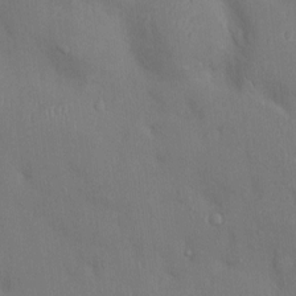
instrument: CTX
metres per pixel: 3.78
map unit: Ht
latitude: -4.3873
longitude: -14.0444
